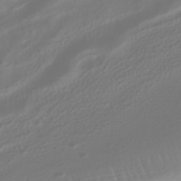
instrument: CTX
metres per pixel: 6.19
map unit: HNhu
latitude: -41.7100
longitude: 106.3684
